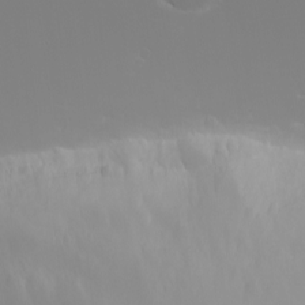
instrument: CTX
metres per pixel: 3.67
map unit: eHh
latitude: -5.2565
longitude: -86.7246
